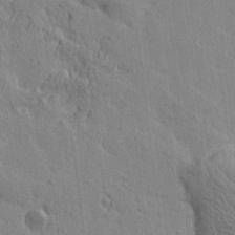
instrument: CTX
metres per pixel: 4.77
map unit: Htu
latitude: -2.5195
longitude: -175.6505
